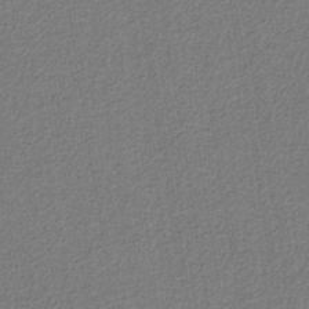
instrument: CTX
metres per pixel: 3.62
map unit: eAb
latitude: -37.9745
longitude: 52.2739
